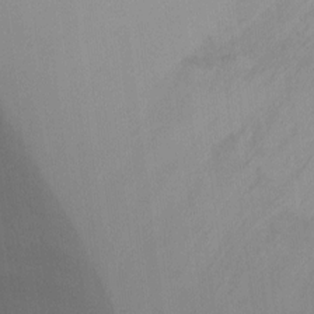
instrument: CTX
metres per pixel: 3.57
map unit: Ht
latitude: -8.6518
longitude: -30.7247
